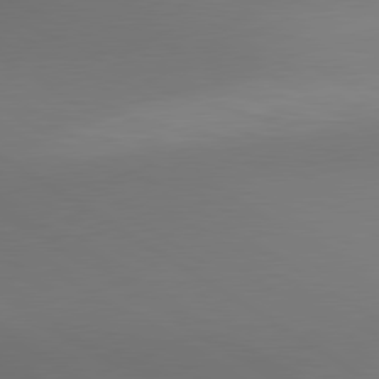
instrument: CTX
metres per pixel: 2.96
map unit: lApd
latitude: 80.5735
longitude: 138.5952
